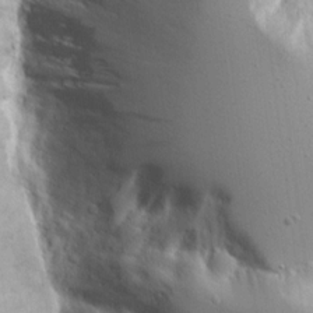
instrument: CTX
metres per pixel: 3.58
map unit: Aa
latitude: 14.4223
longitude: -140.8946
